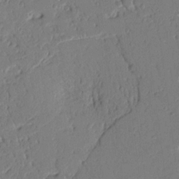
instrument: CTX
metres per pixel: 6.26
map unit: Nhu
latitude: 15.4427
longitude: -78.7058
